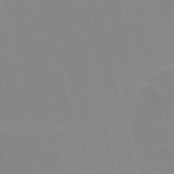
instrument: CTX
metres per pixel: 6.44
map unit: Nve
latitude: -57.6533
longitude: 60.9542
